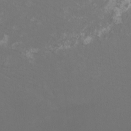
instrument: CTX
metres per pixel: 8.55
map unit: HNhu
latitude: 1.4804
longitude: -1.7449
